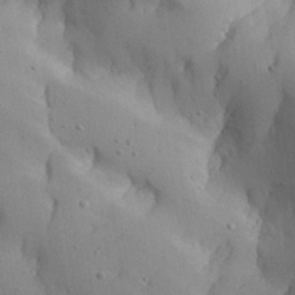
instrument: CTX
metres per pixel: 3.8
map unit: Aa
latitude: 26.8380
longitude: -128.4412
